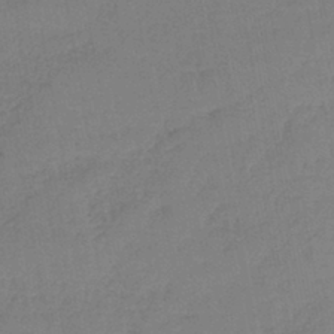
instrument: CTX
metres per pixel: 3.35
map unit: lHb
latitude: -43.2187
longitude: 74.2551
